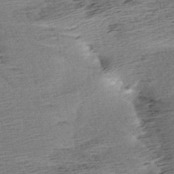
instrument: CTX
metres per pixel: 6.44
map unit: Aa
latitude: 6.5735
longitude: -137.7072
